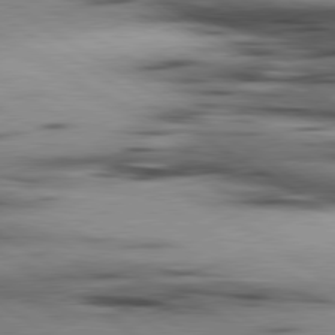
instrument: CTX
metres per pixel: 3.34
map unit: lApd
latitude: 80.2145
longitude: 158.8408
